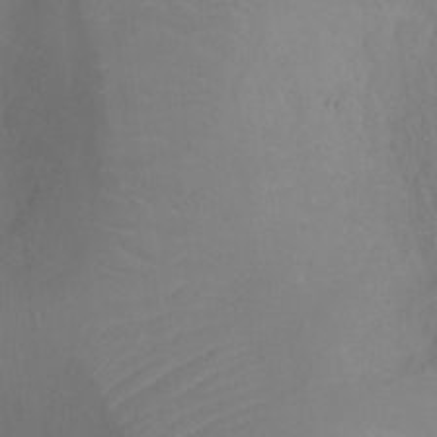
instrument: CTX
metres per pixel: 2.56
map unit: Ht
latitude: -7.6910
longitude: -19.9717
